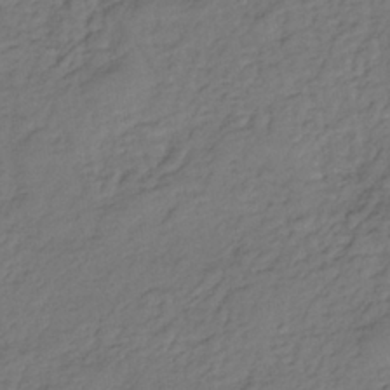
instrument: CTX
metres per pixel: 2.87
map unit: lHb
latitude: -35.8989
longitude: 69.7288
